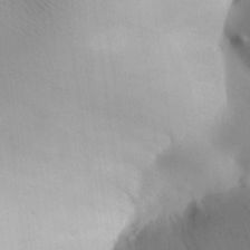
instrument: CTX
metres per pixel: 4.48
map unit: Aa
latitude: 31.4994
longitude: -141.5371
